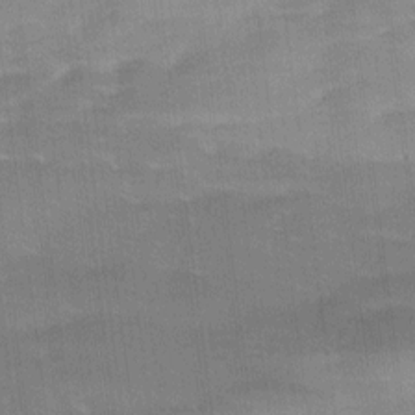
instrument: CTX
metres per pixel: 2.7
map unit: Ave
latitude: 11.6883
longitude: -106.4790
